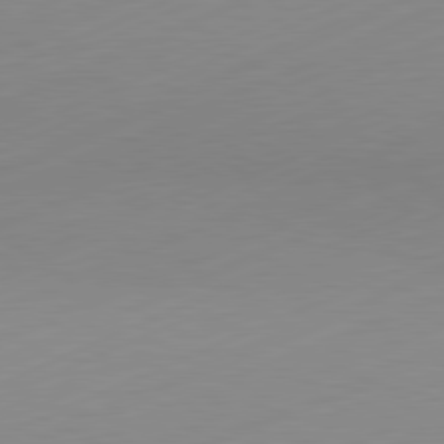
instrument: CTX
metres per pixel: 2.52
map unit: Hpe
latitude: -82.3117
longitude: 12.1795
